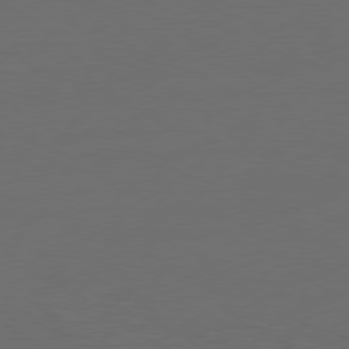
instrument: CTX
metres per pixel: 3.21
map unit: Ap
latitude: -79.5777
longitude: -65.1781
